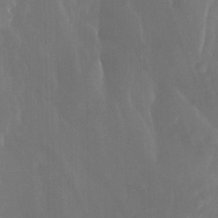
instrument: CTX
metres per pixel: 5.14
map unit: Nhu
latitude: -13.5588
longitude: -65.1026
